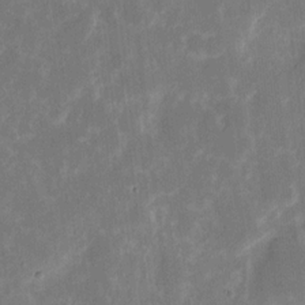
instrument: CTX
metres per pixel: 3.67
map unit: eHh
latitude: 7.4048
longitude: -69.6127
